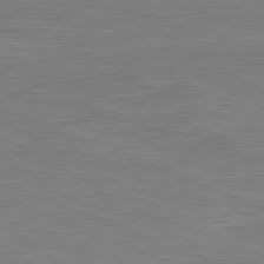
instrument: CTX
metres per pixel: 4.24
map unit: lApd
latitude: 81.9150
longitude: -169.8584
